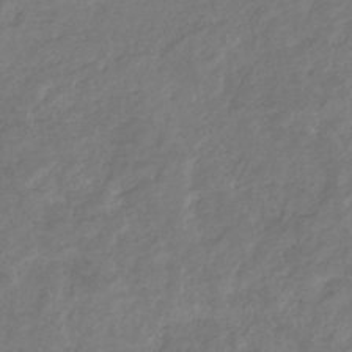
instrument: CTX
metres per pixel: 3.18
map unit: eHb
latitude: -34.6896
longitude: 75.7667
